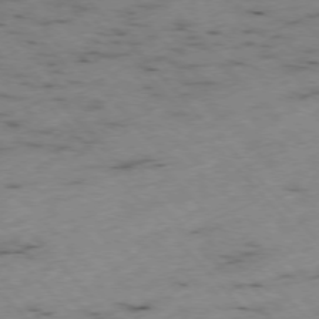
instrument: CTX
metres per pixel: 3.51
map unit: Ap
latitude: -76.2928
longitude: -60.4790
